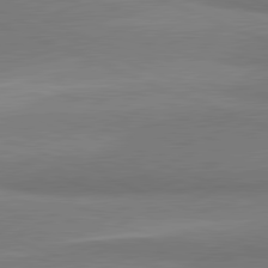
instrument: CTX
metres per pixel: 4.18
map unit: lApd
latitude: 81.7827
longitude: 160.1795
